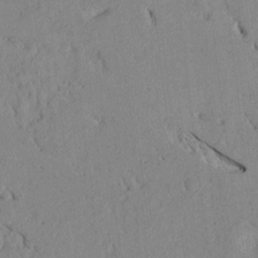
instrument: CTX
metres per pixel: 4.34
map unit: Htu
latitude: 3.5938
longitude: 153.1620
